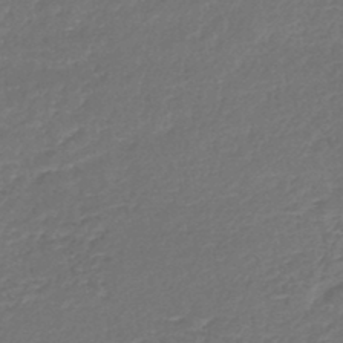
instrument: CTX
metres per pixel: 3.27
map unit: lHb
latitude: -44.9920
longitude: 59.2942
